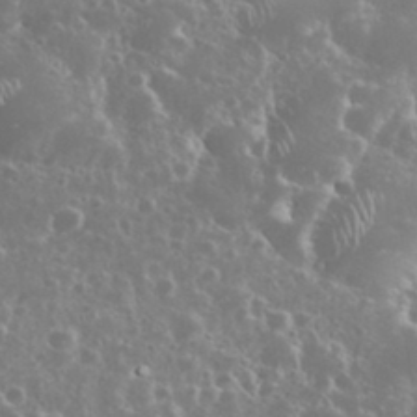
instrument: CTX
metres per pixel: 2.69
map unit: eHh
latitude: 34.8002
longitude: -61.2915
